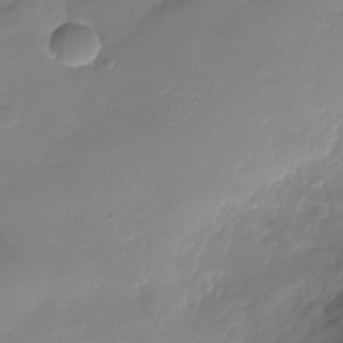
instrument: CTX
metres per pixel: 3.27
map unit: Nhu
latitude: -28.2928
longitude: -60.1011
